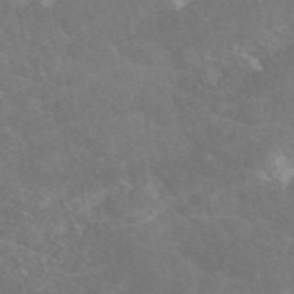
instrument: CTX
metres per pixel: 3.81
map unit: eAb
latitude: 49.1781
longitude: 118.2173
